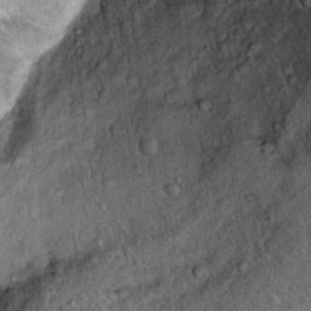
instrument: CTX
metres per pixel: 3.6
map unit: Ht
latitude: 11.5371
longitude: -37.5938
